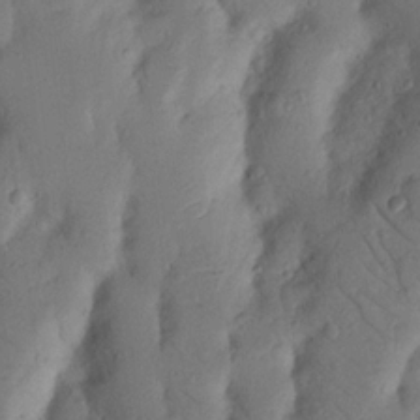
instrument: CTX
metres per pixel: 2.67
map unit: Nhu
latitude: 18.3467
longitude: -77.1214
